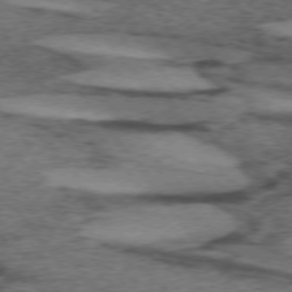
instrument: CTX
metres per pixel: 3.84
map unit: lApd
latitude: 73.8584
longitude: -76.4601
